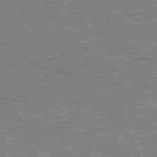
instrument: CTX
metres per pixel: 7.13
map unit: Ap
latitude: -76.9542
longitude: -94.7624
